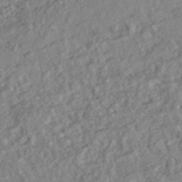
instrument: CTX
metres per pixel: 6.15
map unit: HNhu
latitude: -44.4062
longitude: 100.1983
